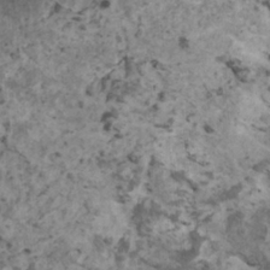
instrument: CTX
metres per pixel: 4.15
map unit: HNhu
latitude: 1.9717
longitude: 4.2172
